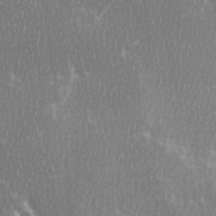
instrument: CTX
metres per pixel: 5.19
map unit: Ave
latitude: -0.3307
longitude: -114.7435
